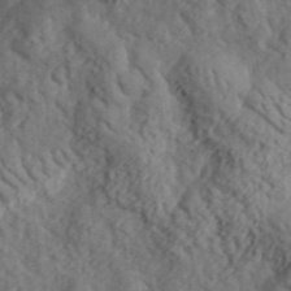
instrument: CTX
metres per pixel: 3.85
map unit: lHvf
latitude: 35.8961
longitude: -85.0836
